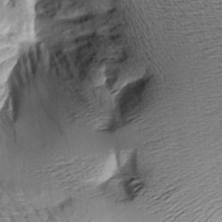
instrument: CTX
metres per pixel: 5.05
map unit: Aa
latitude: 9.9528
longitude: -141.9150
